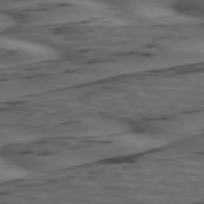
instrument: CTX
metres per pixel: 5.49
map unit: lApd
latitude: 74.7246
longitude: -70.4223
